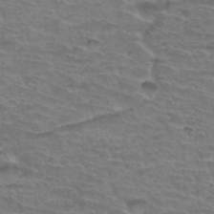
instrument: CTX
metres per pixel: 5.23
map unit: Hto
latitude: 34.4601
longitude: -44.2711
